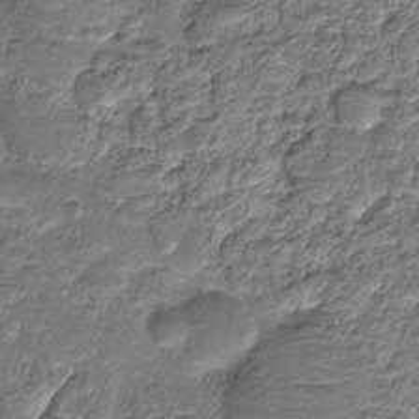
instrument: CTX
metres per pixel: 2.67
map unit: HNhu
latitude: -21.6344
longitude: 84.9541
